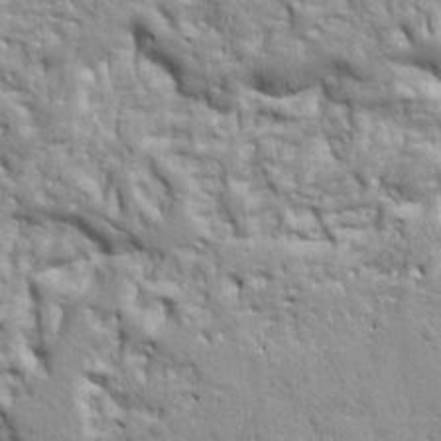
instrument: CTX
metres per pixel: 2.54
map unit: Ht
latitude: 8.7435
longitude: -76.3656
